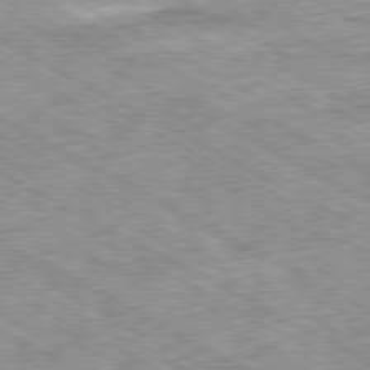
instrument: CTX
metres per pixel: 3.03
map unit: Ap
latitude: -80.3873
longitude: -84.9892
